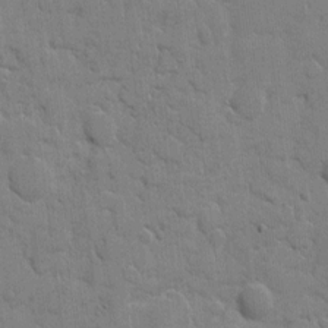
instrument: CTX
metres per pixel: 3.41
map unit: eHh
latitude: 8.5735
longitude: -66.8191
